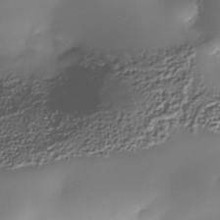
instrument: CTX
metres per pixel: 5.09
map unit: Nhe
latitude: -36.7274
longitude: -117.1781
